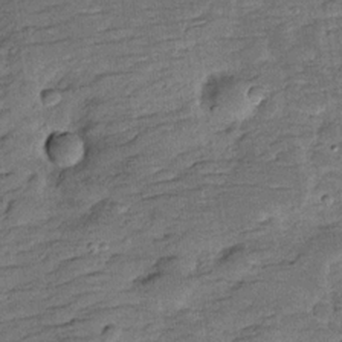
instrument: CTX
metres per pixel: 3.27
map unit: Hve
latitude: -27.7667
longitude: 92.0661
